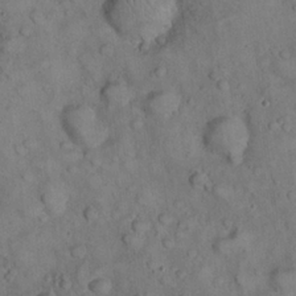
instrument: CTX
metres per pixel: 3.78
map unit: eHh
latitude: 22.7246
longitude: -61.0269
